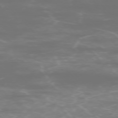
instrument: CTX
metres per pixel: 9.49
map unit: Ap
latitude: -75.6344
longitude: -75.5749
